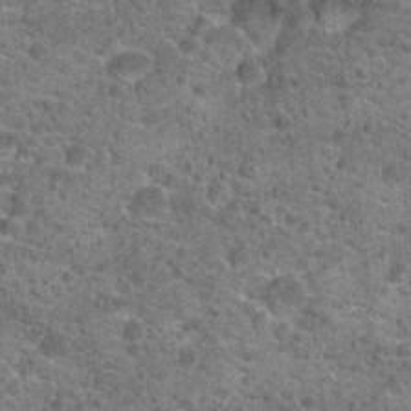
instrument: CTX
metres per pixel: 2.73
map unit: Hto
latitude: 19.8016
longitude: -42.5168
